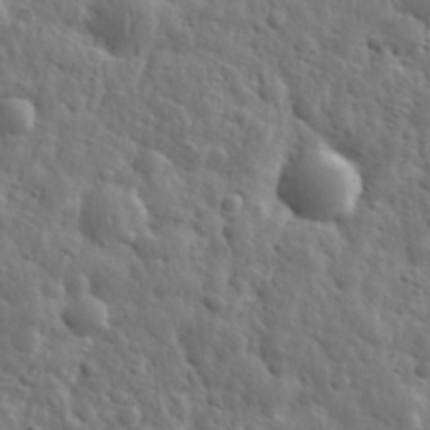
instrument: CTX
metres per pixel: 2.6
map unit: eHh
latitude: 31.6316
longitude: -73.6127
